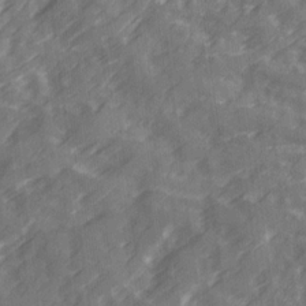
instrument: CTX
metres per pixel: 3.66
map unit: Ave
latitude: 19.5749
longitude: -131.5938
